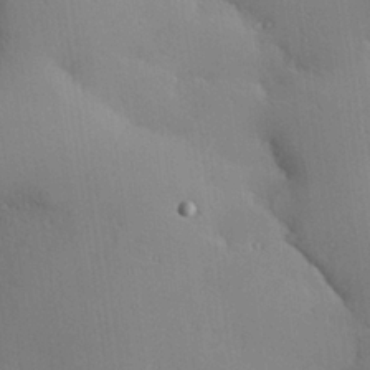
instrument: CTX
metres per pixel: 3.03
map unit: Hve
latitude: 24.9324
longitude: -91.4804
